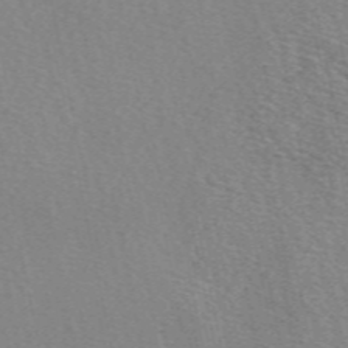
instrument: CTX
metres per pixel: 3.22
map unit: eAb
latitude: 50.5923
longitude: 108.2928
